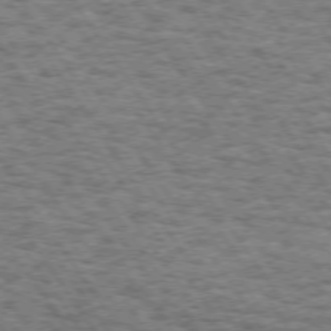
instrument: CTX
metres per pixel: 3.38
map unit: Hpe
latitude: 73.4616
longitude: -131.1404
